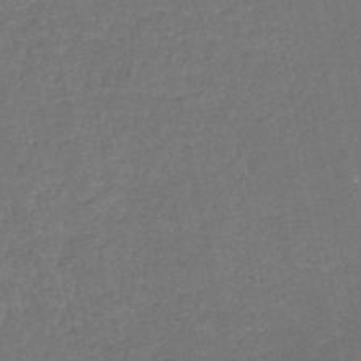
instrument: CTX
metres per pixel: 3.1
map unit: HNb
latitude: -51.2754
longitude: -48.8569
